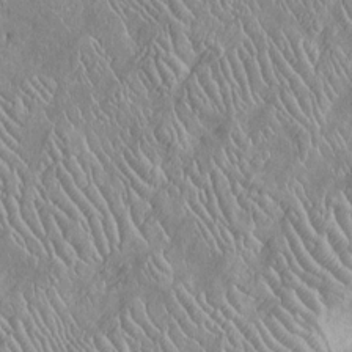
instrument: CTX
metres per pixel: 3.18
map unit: Htu
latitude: -6.5385
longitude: 153.6155
